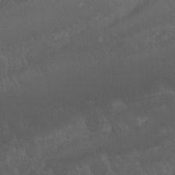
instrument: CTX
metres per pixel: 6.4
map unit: Nhu
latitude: 22.8380
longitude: -63.5938
